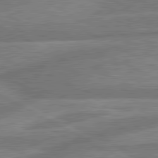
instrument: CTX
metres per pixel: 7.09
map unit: lApd
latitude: 80.6490
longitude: -166.6301
